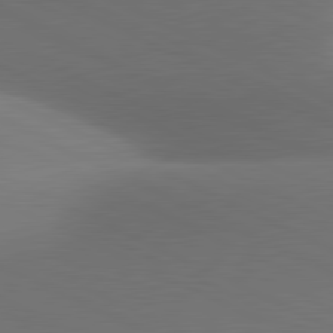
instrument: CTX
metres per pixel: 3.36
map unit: lApd
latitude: 81.2726
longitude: 134.2362
